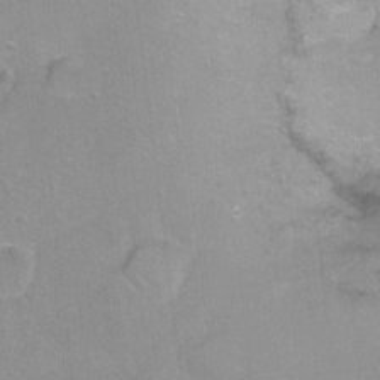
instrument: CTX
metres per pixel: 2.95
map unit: Ht
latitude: -9.3132
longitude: -36.4601
